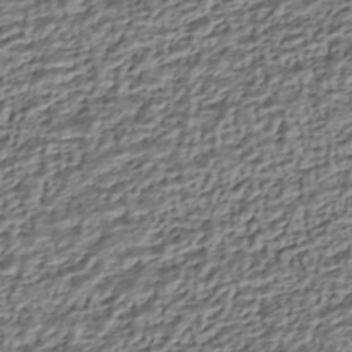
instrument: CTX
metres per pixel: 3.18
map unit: HNhu
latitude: -43.1998
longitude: 106.1228
